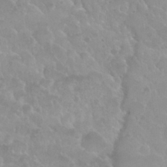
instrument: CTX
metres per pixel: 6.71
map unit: Nhu
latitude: 28.8947
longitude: -54.9891
